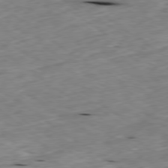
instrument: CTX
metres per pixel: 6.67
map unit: Ap
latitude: -79.4832
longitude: -91.4993
